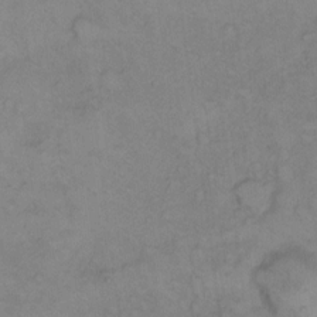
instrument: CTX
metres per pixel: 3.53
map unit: Hto
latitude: 6.8569
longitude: -61.5182
